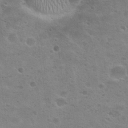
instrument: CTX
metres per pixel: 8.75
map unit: Hto
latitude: 24.5923
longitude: -50.7624
